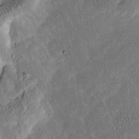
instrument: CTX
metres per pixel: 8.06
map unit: Htu
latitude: -3.4076
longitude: 166.7274
